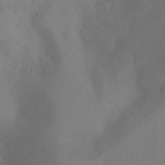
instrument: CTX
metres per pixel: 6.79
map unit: Nhu
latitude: -15.5777
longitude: -55.6505
